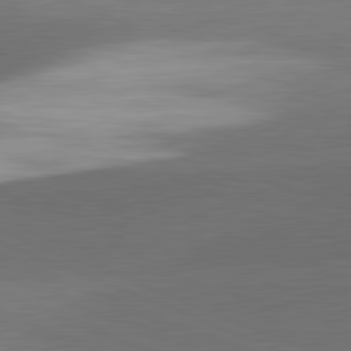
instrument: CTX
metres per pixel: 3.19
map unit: lApd
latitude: 81.7072
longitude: 137.0297
